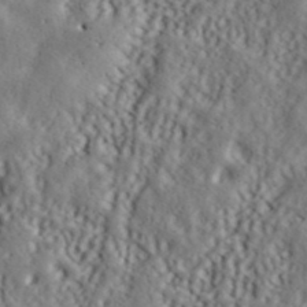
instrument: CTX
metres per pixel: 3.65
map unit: ANa
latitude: 40.9702
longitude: 52.5951
